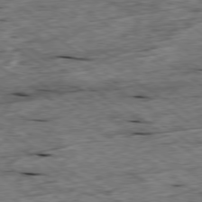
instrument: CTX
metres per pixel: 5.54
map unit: Ap
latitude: -79.4832
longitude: -87.1403
